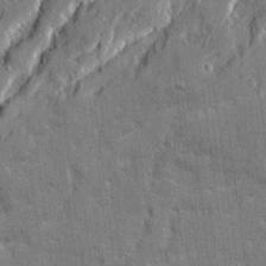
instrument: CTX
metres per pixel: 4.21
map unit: Ave
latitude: 20.8947
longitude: -129.4048
